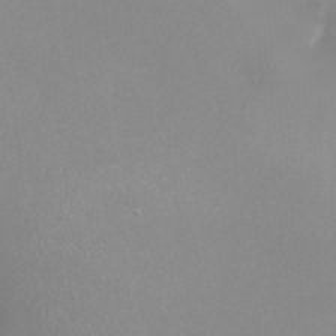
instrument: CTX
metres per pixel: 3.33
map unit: Nhu
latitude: -8.1984
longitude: -91.0458
